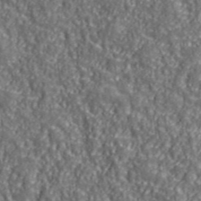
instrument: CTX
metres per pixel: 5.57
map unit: eHh
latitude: 42.4979
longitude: -91.5560
